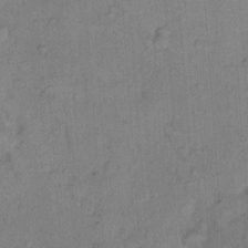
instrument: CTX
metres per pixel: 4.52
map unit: Hto
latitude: 8.9136
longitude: -61.5371
